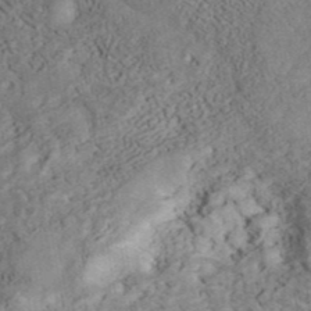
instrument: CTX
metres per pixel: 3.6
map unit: ANa
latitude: 41.6316
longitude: 15.9745
